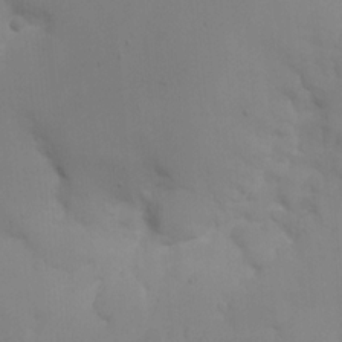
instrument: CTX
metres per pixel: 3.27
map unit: Nhe
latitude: -1.7478
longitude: -58.8947
